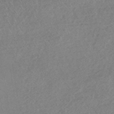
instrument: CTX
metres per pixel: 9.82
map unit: HNhu
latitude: -45.2754
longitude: 92.3684
